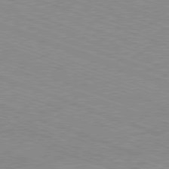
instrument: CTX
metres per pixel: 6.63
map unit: Ap
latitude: -81.3321
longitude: -73.4994
